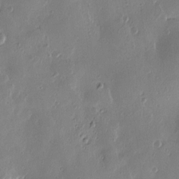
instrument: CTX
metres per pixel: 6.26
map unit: Htu
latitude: -2.0472
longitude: -177.4615
